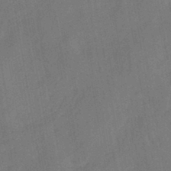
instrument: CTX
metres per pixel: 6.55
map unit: HNhu
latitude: -43.5210
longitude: 91.7478
